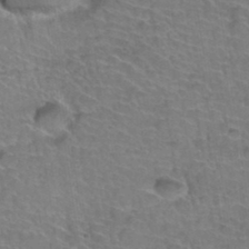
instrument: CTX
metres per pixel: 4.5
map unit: Hto
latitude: 35.8583
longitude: -44.6679
